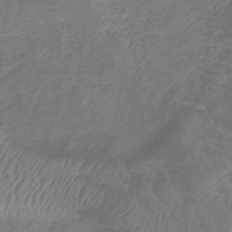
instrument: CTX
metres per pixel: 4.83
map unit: lHb
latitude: -41.4643
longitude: 78.6518
